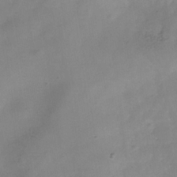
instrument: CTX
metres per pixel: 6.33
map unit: Hve
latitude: -32.6141
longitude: 93.0864
